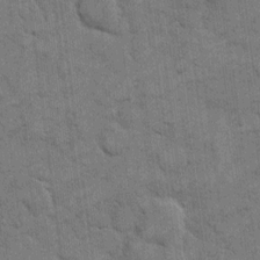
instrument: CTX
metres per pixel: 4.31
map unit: eHh
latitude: 11.8395
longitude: -65.4048
